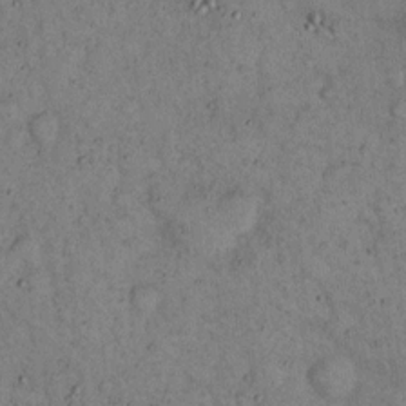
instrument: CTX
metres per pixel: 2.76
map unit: eHh
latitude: 16.0255
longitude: -62.0444
